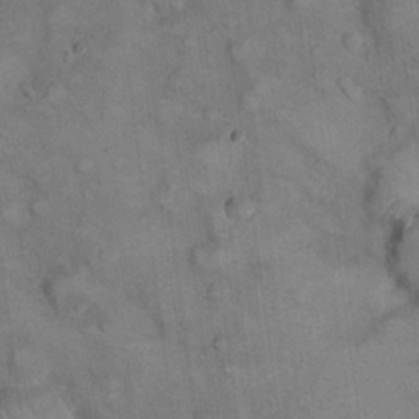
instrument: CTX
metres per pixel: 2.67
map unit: eHh
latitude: 22.2145
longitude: -61.2915
